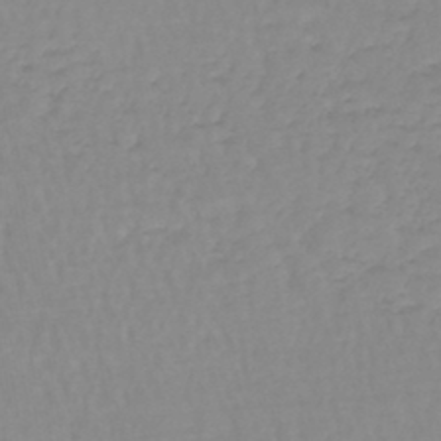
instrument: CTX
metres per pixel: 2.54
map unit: lHb
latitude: -44.5763
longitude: 62.5384
